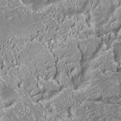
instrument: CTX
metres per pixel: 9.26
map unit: ANa
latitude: -38.3118
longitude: 97.5399
